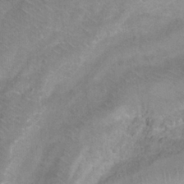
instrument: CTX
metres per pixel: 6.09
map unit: Ht
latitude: 1.1214
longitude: -33.1403
